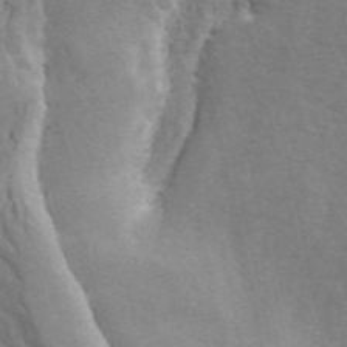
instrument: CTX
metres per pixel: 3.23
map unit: ANa
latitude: 43.3860
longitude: 46.6896
